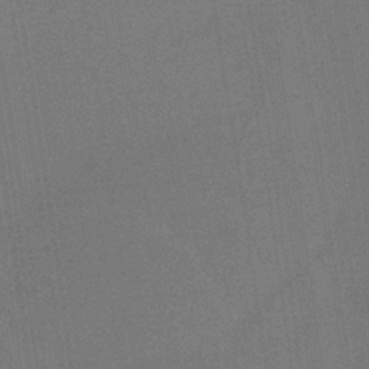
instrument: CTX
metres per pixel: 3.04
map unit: HNb
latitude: -35.9745
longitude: 54.5196
